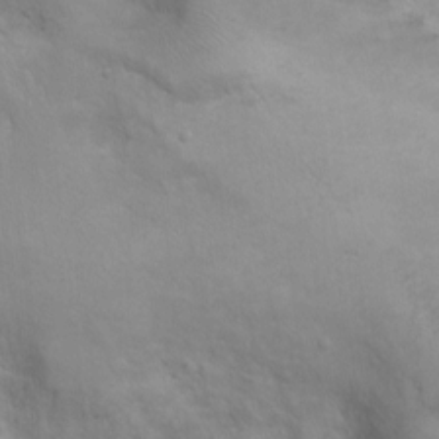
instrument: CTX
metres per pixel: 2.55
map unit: Ht
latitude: 0.2333
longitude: -45.8205
